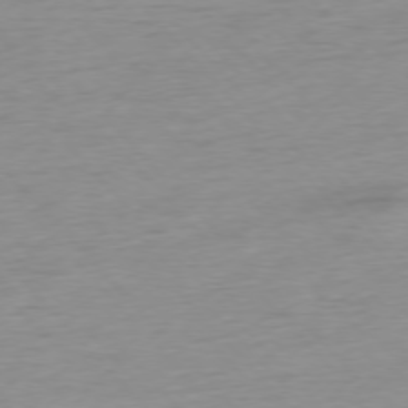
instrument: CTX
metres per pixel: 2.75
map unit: Ap
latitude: -76.6896
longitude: -63.9339
